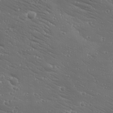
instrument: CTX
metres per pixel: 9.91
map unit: Ave
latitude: 19.0269
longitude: -137.8584
